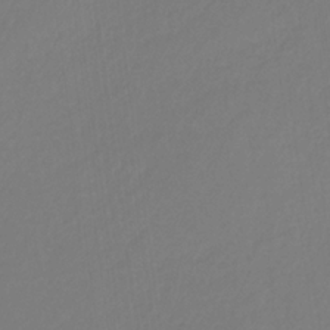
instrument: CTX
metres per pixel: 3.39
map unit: eHb
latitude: -30.4818
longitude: 64.4818
